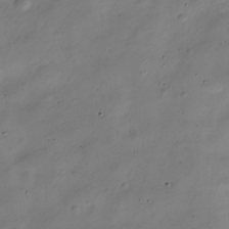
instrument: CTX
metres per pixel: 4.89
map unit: Nve
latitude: -24.6896
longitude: 105.8044
